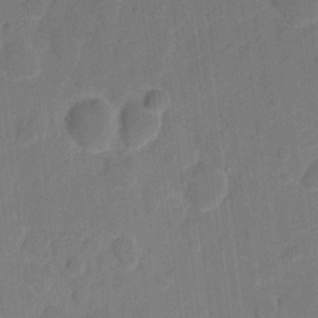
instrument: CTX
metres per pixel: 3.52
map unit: eHh
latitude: 8.7624
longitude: -65.8016
